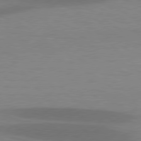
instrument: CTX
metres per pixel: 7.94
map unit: lApd
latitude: 78.8380
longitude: -47.9150
